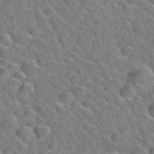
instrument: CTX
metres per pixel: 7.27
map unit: Hto
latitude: 35.7638
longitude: -49.1592
